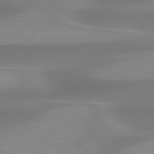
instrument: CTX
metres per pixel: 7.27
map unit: lApd
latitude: 79.5371
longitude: -92.4223
